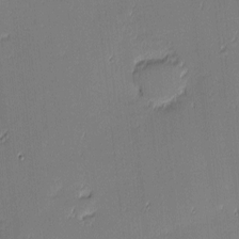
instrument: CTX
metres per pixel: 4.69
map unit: eHh
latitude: -3.4265
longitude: -82.3845
